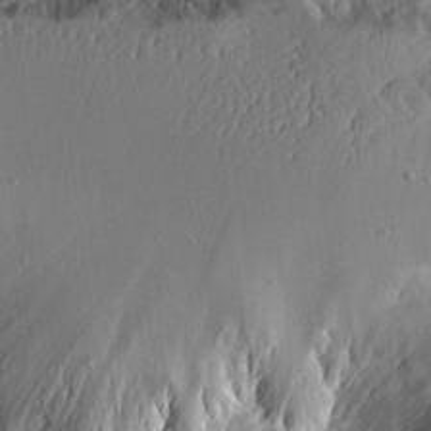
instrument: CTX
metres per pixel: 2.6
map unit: Aa
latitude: 10.7435
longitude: -126.3467
